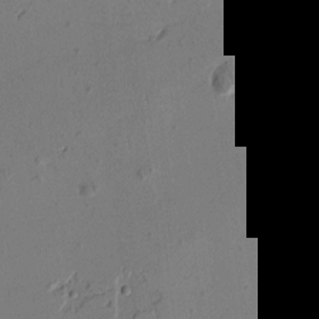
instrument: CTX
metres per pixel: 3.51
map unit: Htu
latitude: -3.3698
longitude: -177.9906
